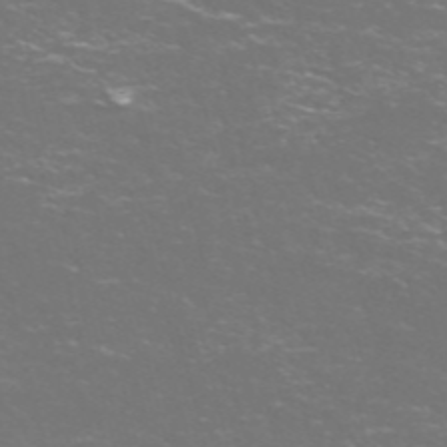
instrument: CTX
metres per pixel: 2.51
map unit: Nve
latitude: -57.9367
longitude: 52.3495
